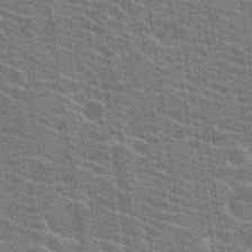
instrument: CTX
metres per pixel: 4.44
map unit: Hto
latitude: 22.7435
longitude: -40.7246
